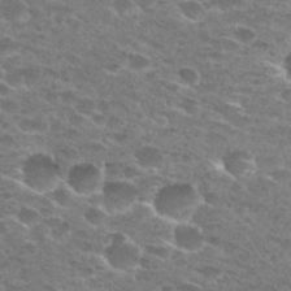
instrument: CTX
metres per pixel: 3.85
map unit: Hto
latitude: 27.7261
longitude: -47.1592
